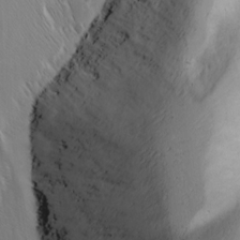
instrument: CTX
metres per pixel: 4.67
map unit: Ave
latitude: 9.3860
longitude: -105.3104
